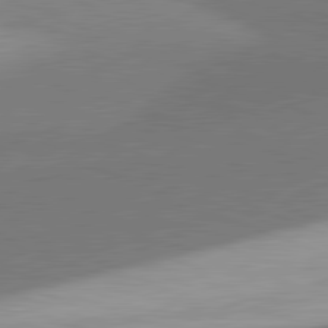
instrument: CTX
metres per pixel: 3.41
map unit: lApd
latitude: 81.6505
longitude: 164.3118
